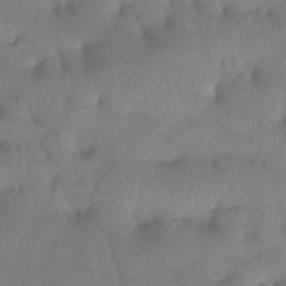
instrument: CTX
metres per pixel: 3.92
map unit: Htu
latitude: -15.0109
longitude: -46.5546
